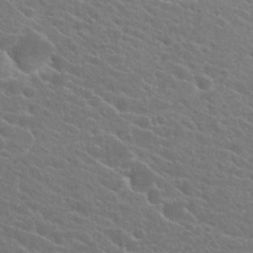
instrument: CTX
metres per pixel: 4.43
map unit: Hto
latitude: 24.2144
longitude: -40.8002
